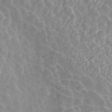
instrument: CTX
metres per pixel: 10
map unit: ANa
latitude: 45.8205
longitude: 30.0850
